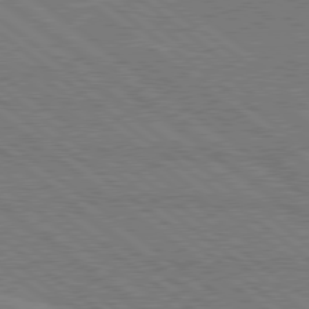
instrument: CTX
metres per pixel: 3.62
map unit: Hpe
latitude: 78.7813
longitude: -160.7057
